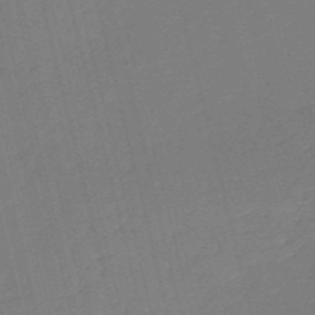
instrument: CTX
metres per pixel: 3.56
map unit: HNb
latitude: -54.1228
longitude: -39.5560
